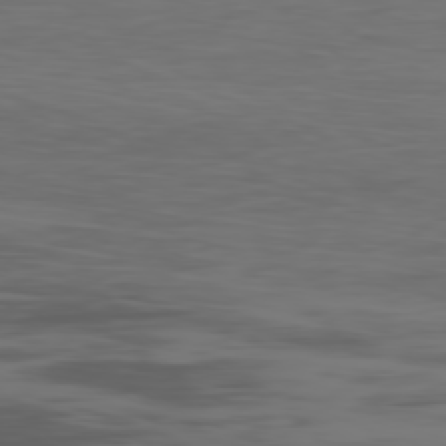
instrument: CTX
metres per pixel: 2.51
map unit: Ap
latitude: -79.3509
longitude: -78.4790
